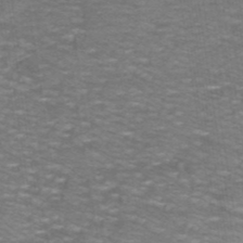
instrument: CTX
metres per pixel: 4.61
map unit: lHb
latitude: -41.0108
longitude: 55.9745
